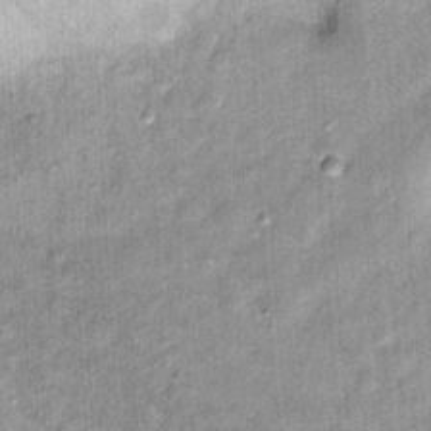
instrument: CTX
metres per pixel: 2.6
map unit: Hto
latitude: 14.5735
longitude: -35.0458
